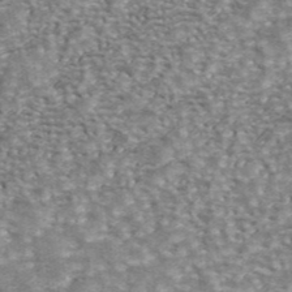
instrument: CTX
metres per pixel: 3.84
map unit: ANa
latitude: 40.8569
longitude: 17.5399
